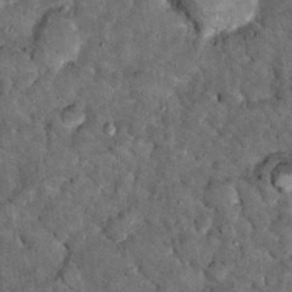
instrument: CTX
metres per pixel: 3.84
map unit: Hto
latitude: 15.8206
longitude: -35.4993
